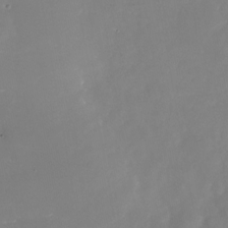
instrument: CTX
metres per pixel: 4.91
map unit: Nhu
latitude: -23.8423
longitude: -73.2915
